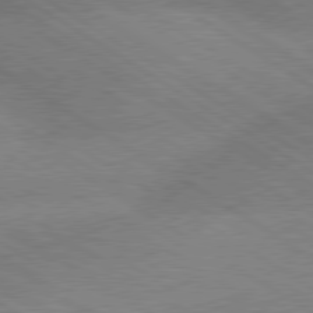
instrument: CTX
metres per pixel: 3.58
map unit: lApd
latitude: 79.6127
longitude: -152.6113
